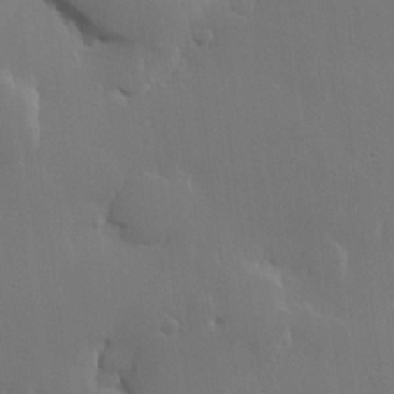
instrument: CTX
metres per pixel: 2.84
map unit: lHvf
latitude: 22.5924
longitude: 145.9556
